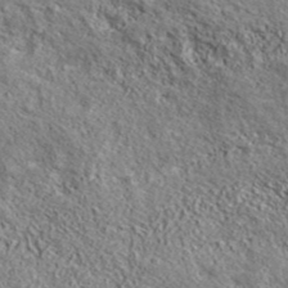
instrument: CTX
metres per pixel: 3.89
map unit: ANa
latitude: 42.8758
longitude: -88.9892
